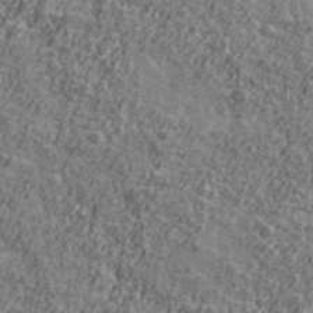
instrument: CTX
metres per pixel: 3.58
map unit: Ave
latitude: 42.4979
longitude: -111.4238
